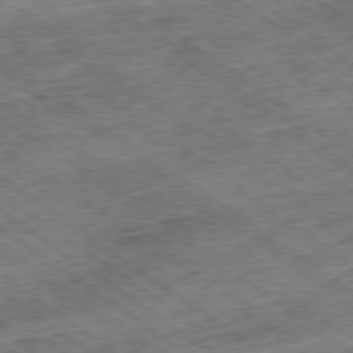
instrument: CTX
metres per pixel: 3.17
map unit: Ap
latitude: -79.4076
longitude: -50.3656
